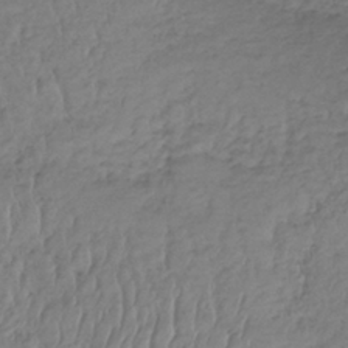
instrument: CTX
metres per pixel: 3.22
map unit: lHb
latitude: -37.1431
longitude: 68.0661
